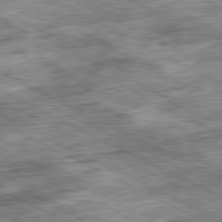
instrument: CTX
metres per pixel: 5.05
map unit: Ap
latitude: -81.1998
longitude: -89.0648
